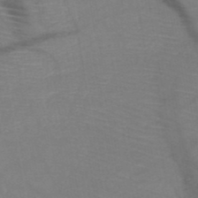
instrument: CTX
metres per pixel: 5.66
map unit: HNb
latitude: -49.9745
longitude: -44.9702
